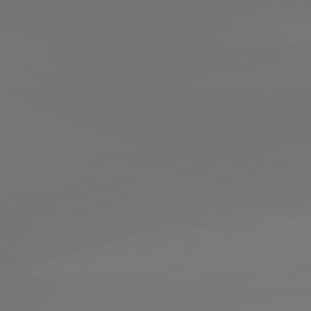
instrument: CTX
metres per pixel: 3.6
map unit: lApd
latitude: 83.4426
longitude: -131.9717
